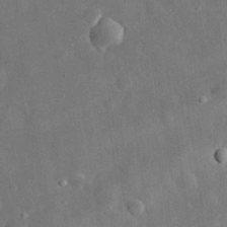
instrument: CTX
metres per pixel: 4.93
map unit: eHh
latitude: 32.0255
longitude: -77.8016
